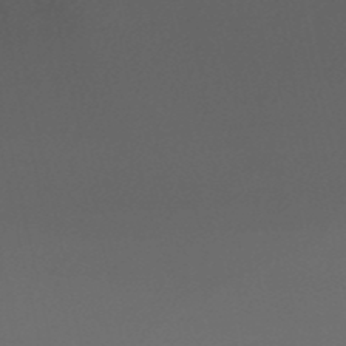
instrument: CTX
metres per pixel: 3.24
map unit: eHh
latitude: -52.3873
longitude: -25.2348
